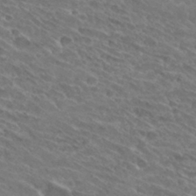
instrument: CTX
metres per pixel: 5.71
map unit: Hto
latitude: 31.4427
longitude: -44.2333
